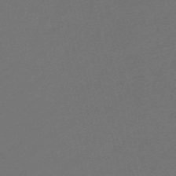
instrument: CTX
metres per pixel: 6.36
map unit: eHb
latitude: -47.8044
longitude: 86.7463
